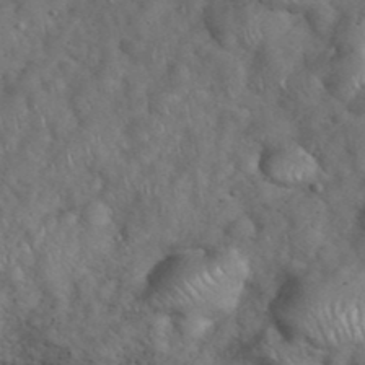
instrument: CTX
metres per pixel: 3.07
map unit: eHh
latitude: 39.3671
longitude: -57.1781
